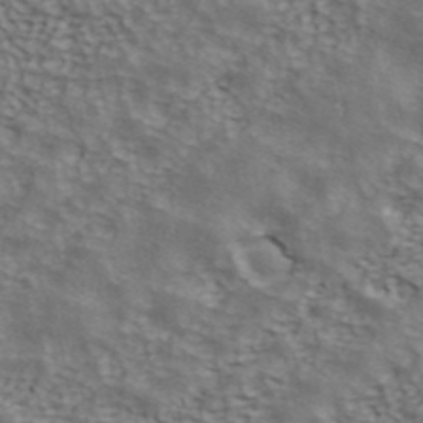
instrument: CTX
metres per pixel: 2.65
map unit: ANa
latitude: 43.2537
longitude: 48.1795
